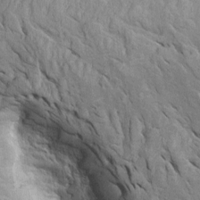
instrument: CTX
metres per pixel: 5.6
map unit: Htu
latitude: -3.2753
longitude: 149.5966
